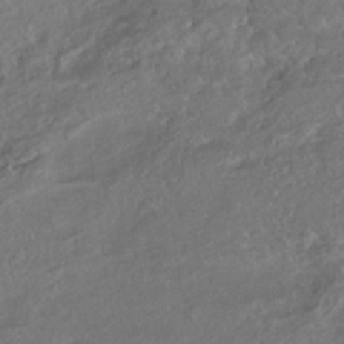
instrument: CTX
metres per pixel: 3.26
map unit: HNhu
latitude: -43.3698
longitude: 96.8786
